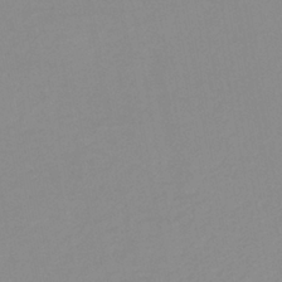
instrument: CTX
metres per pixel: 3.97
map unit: HNb
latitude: -35.2754
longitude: 51.8233
